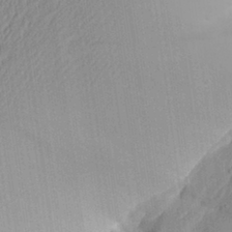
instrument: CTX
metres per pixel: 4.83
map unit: Aa
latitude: 30.5168
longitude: -132.7813
